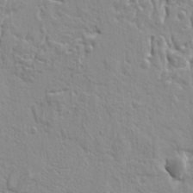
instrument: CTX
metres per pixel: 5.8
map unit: Ht
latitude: 8.5735
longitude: -77.3292
